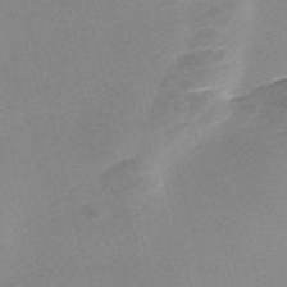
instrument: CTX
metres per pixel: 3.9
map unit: Nve
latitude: -56.7463
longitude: 59.1809
